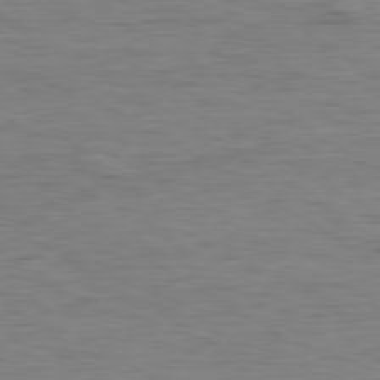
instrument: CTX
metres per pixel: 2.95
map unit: Ap
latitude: -80.0850
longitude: -92.2333
